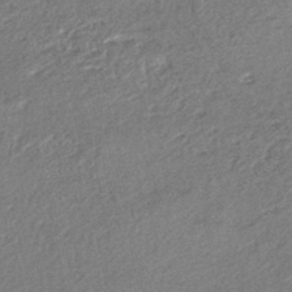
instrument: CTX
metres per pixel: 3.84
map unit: HNhu
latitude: -47.1242
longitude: 102.3306
